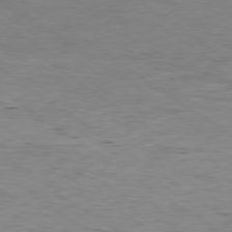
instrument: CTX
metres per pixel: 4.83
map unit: Ap
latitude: -79.3320
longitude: -101.2537
